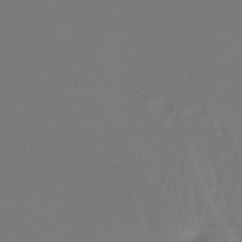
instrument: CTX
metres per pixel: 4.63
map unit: lHb
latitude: -46.6140
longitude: 75.7289
